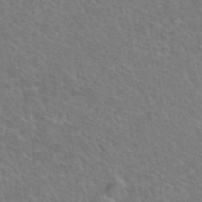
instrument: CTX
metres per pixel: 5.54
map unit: Hto
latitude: 36.4979
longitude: -47.5938
